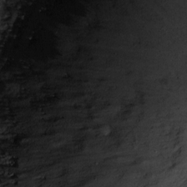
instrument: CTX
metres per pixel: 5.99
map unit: Htu
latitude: 0.4412
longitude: 148.3307
